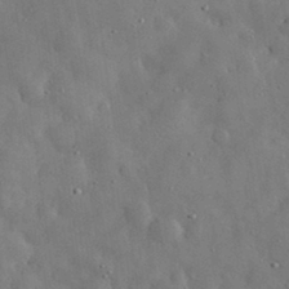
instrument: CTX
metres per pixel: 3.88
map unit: eHh
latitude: 30.7813
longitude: -73.7261
